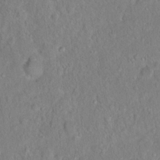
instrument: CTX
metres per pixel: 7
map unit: Hto
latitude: 16.1956
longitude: -40.8757
